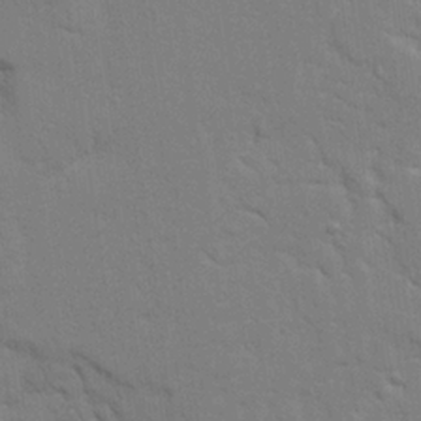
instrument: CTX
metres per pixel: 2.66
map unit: Ave
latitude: 23.3104
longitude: -130.4034
